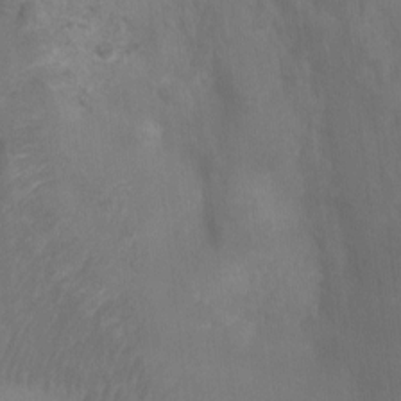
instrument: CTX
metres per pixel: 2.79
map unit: Ht
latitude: -3.4076
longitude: -28.4034
